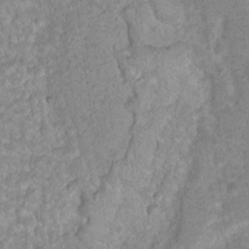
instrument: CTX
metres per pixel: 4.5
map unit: Nhu
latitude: 16.9136
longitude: -31.2159
